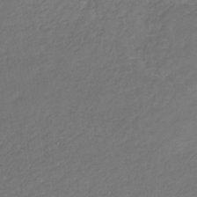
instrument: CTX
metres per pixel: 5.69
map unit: eHb
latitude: -30.6329
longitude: 65.3132
